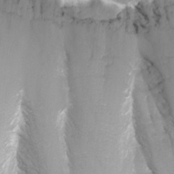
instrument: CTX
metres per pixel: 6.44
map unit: Nhu
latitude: -4.5762
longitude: -75.1970
